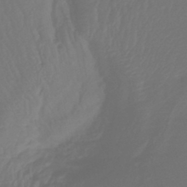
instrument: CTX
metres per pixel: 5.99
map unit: lHb
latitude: -43.9178
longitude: 78.2361
